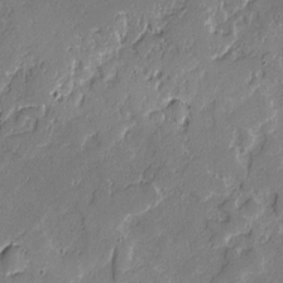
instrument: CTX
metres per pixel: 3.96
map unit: lAvf
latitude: -1.3132
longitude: -106.5924
